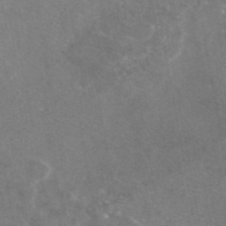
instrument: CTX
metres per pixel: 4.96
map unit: eAb
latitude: 46.6869
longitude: 113.5021
